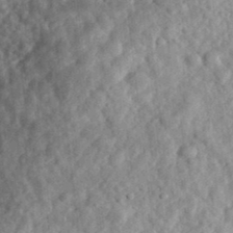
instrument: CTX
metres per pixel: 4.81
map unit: eHh
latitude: 35.3103
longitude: -79.0270
